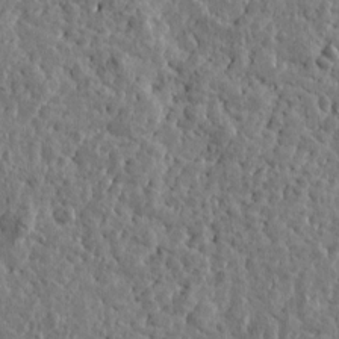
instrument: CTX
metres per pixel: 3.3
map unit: Htu
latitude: -0.1606
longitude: -178.1011
